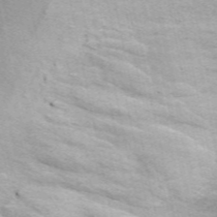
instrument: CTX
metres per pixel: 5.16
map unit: ANa
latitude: 50.1200
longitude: -74.6868
